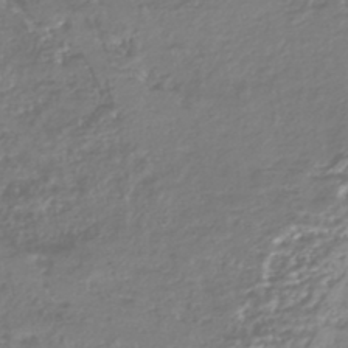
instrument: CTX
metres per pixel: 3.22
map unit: HNhu
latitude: -44.8030
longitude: 96.5763
